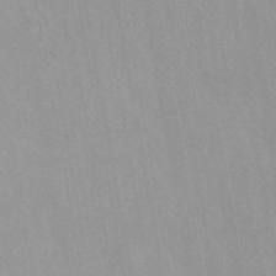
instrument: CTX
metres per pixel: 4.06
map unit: eAb
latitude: 44.2711
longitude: 115.4643
